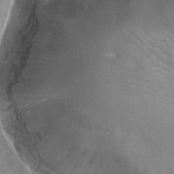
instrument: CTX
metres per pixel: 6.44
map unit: Nhu
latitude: -28.9920
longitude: -71.3859
